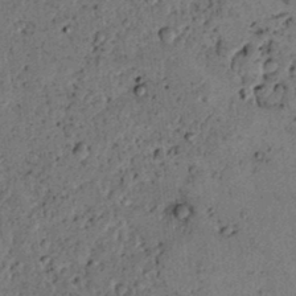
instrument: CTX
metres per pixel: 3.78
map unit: lAvf
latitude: 4.2145
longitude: 158.9352
